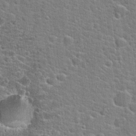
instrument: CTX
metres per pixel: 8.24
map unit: Hto
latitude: 21.4238
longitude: -44.1578
